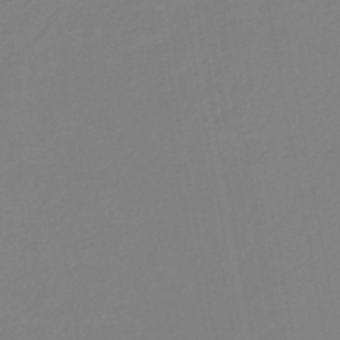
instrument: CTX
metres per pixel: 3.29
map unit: eHb
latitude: -45.1242
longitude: 88.3117
